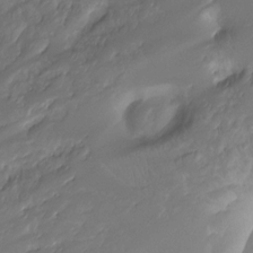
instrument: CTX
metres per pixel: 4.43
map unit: Ht
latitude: -9.8611
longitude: -39.9150
